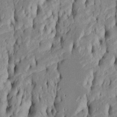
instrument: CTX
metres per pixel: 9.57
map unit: Htu
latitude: -5.2187
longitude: 151.7099
